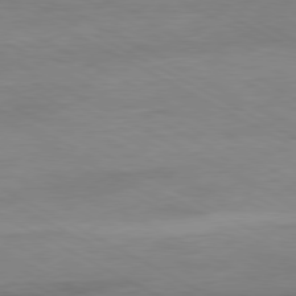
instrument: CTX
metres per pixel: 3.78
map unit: Ap
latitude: -80.8597
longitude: -93.1781
